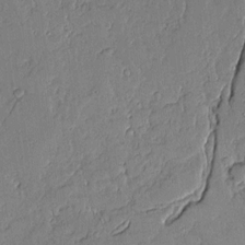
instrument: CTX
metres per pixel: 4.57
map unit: Aa
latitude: 10.9892
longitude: -128.8947
